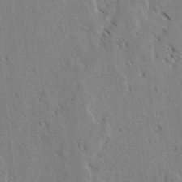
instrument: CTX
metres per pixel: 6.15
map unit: lAvf
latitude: -4.3117
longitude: -113.7638
